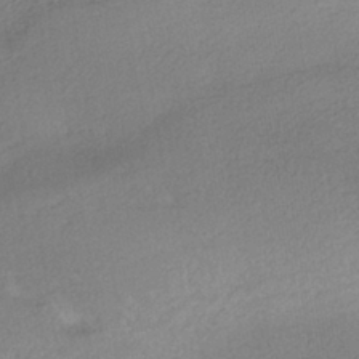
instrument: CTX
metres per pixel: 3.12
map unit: HNhu
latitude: -40.1228
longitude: 95.1053
